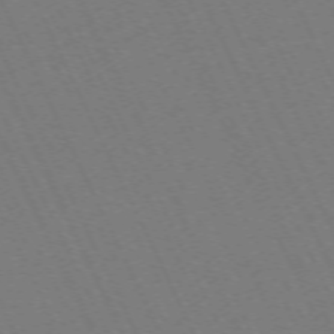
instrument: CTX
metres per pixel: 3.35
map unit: Hpe
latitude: -71.4832
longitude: 12.7274
